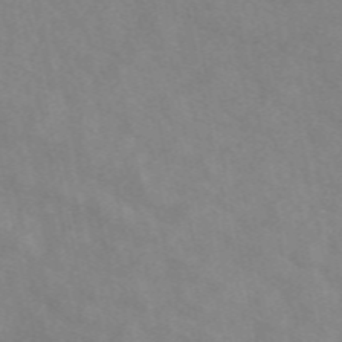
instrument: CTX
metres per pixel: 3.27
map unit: eAb
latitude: 50.4223
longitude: 118.1228
